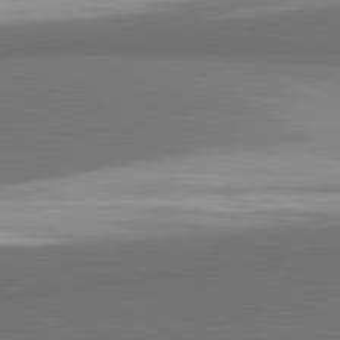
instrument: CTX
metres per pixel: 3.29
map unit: lApd
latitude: 81.7450
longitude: 155.3699
